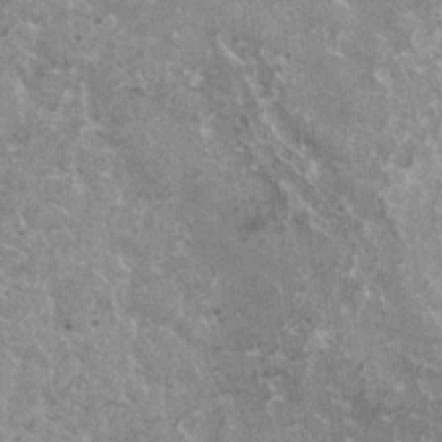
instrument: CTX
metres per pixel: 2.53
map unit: HNhu
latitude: 2.2333
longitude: 5.4643
